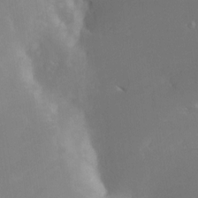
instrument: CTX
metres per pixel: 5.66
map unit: Nhe
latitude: -26.7463
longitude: -109.4426
